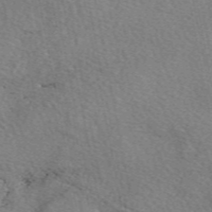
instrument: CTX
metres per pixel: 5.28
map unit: eAb
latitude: 50.2711
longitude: 110.1983
